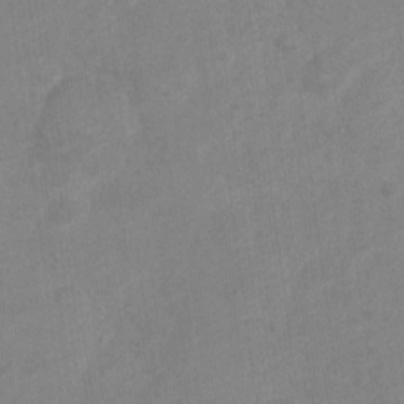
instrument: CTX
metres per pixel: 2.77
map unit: Nve
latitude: -19.1431
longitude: 108.2173
